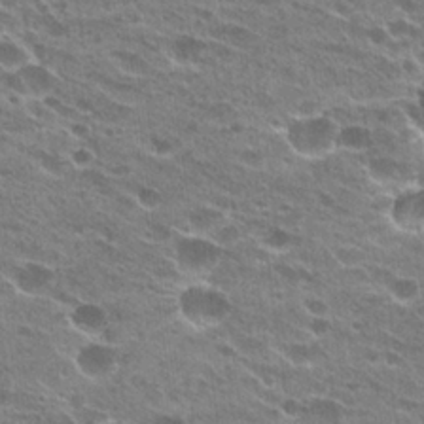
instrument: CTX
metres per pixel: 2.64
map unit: Hto
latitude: 23.8394
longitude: -42.2901
